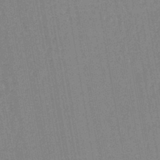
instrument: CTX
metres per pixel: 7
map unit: lHb
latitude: -42.2361
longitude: 62.9541
